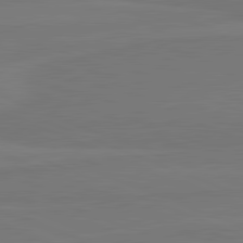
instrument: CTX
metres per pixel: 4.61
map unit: lApd
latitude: 81.9528
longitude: -179.8395
